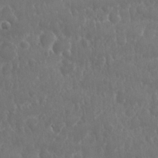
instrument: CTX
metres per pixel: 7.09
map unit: Nhu
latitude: 25.2348
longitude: -62.1767
